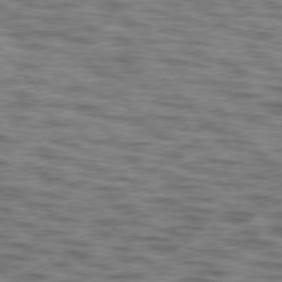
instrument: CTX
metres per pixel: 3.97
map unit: lApd
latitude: 76.5356
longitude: -70.3467
